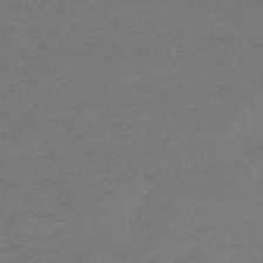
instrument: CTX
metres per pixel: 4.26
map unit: lHb
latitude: -49.3510
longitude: 82.9731
